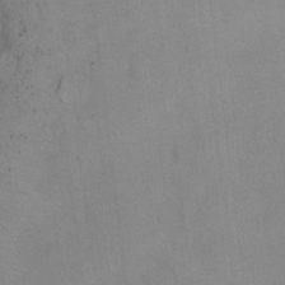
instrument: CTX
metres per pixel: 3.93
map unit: Ht
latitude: 1.3859
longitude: -36.8758
